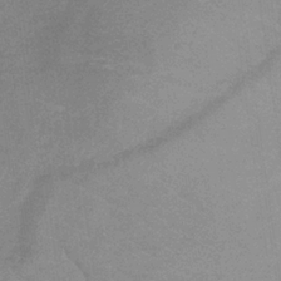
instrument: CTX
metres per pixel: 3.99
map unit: lHb
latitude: -34.4440
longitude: 69.8044
